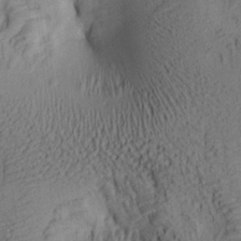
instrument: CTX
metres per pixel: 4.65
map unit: lAa
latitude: 6.5924
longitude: -114.9324
